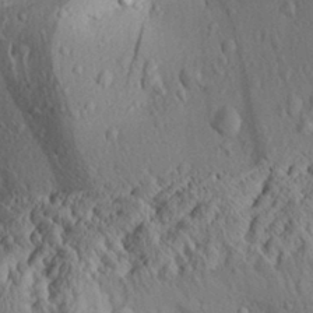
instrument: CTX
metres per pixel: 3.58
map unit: Aa
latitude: 31.1781
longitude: -134.6301
